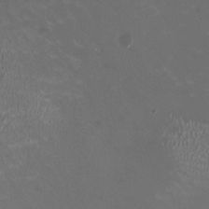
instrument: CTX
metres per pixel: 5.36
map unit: HNhu
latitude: -0.6141
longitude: -3.0458
